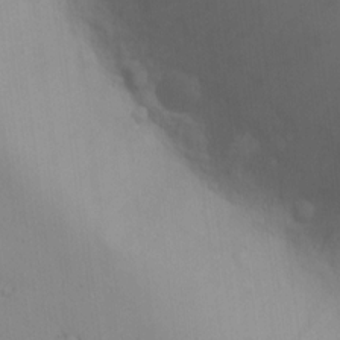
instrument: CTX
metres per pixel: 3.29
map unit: lAvf
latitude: 8.9703
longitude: 169.3509
